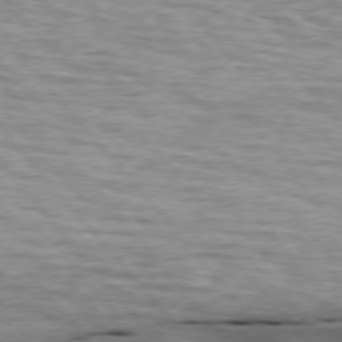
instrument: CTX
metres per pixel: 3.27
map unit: lApd
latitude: 76.1577
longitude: -60.5168
